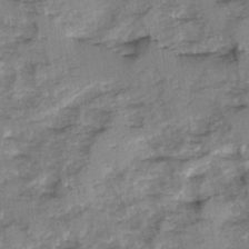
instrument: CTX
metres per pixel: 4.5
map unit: Ave
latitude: 0.6490
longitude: -110.3279
